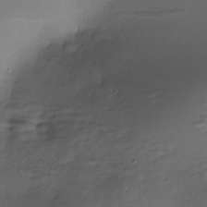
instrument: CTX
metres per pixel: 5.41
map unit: Nhe
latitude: -35.9178
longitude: -117.5938
